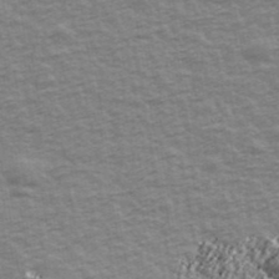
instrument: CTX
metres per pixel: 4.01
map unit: Ave
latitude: 42.5546
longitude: -113.4048
